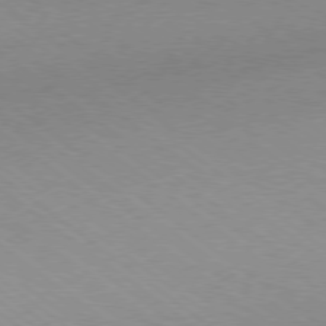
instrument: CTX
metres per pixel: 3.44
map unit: Hpe
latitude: -79.1620
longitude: 8.1228
